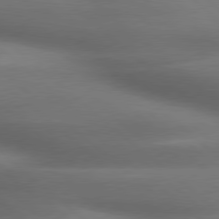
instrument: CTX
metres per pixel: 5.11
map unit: lApd
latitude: 79.1970
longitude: -117.3671
